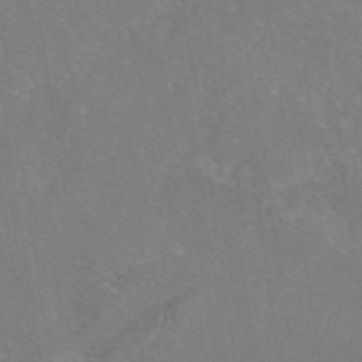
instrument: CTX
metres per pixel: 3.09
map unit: eAb
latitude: 46.4601
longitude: 111.5021
